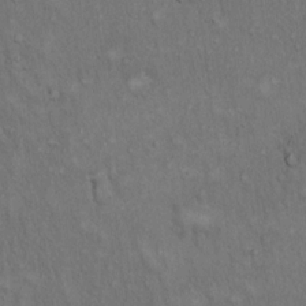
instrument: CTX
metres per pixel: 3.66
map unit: Hto
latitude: 15.1970
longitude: -60.7624
